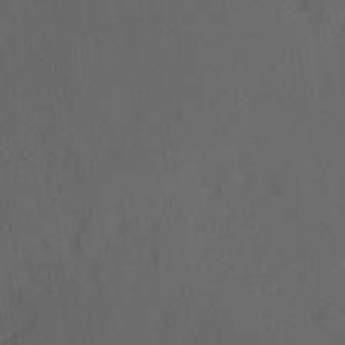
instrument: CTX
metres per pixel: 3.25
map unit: Hve
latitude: 13.5560
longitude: -89.7828
